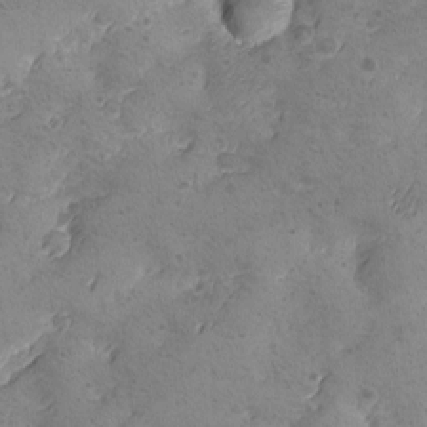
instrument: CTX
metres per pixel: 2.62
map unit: Ave
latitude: -8.3306
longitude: -118.4790
